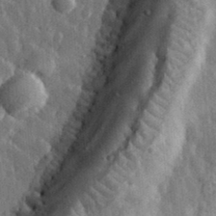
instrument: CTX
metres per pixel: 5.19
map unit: eHh
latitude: 33.3482
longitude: -80.5546
